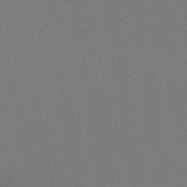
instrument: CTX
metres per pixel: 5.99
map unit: lHb
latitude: -43.2187
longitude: 65.8612
